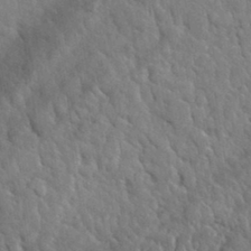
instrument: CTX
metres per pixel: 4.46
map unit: lHvf
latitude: 34.6868
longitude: -87.0836
